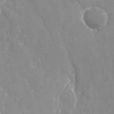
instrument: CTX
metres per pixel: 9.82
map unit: Nhu
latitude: -27.6532
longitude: -79.4616
